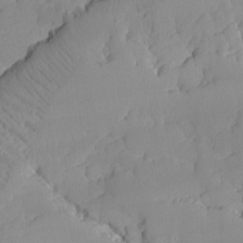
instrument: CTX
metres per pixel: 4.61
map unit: Ave
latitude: -9.0297
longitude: -116.7813
